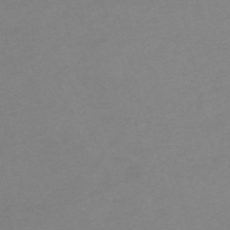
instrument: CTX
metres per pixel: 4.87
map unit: HNb
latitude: -55.5399
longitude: -41.3859
